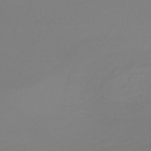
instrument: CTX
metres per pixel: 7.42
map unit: lHb
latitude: -44.5196
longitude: 64.2929
